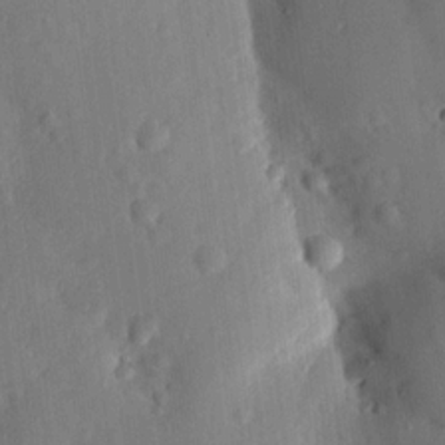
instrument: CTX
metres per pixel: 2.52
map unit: lHvf
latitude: 14.4412
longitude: 179.2376
